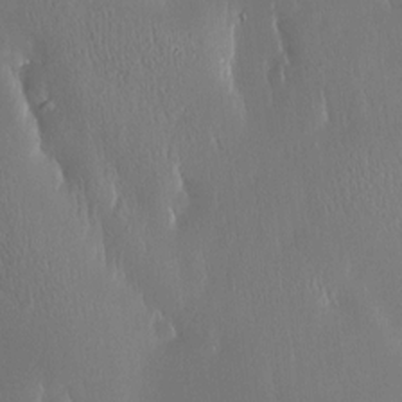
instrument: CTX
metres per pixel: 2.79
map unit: Htu
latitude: -4.8786
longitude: 174.1227
